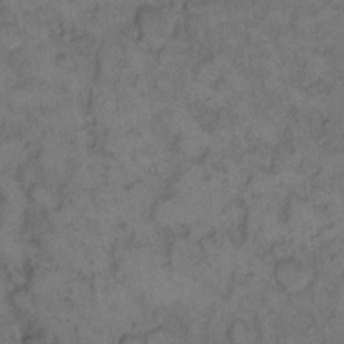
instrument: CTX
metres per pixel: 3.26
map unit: eHh
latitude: 12.0255
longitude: -63.8017
